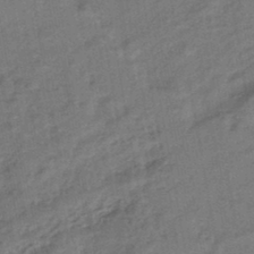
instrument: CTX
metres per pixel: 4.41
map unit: eHb
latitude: -43.2187
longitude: 84.3306
